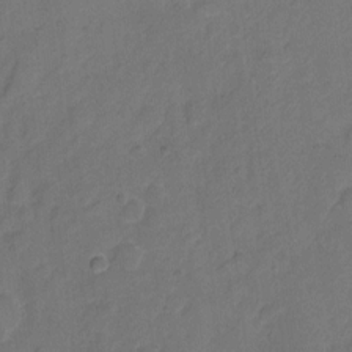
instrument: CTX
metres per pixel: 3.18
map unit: Hto
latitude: 5.3104
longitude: -61.2915
